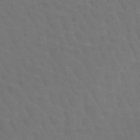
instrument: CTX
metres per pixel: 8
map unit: HNb
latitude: -49.7100
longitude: -53.3671
